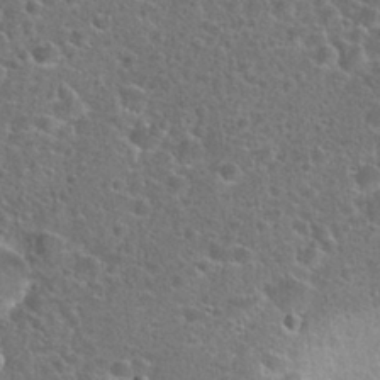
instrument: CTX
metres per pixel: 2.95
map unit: Hto
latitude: 24.1388
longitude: -48.0255
